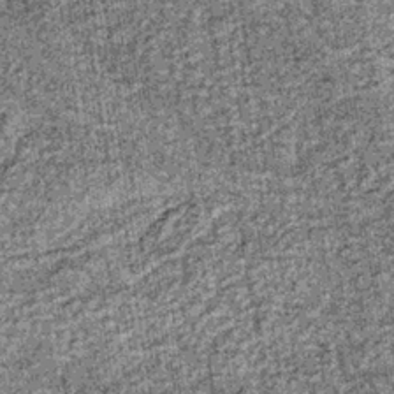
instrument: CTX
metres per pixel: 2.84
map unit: lHb
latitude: -36.0661
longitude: 67.2943
